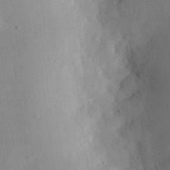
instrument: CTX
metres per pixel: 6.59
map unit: eHh
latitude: 29.7072
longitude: -73.5560
